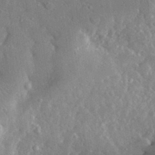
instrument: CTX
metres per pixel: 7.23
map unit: lHvf
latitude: 32.8002
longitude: -86.2333
